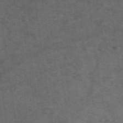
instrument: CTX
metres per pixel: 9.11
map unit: ANa
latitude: 51.3670
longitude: -70.6868
